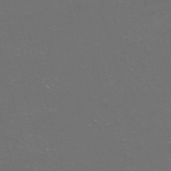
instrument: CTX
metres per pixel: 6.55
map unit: Nve
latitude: -57.6911
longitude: 52.7652
